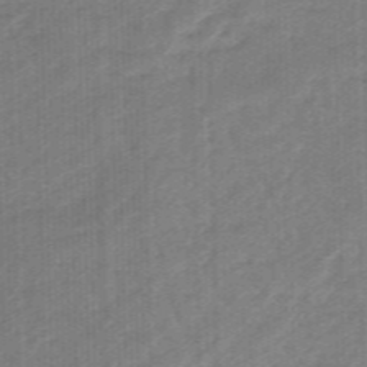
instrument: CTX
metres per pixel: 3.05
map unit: eHb
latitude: -45.9178
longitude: 83.5777
